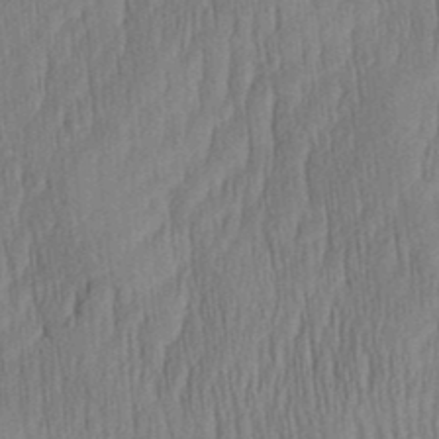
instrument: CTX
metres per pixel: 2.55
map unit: Aa
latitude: 28.4601
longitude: -138.4979
